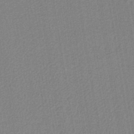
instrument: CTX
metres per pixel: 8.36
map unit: lHb
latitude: -41.8611
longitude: 60.8597
